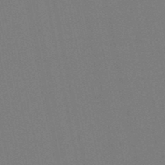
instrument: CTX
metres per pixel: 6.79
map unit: HNb
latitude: -45.8422
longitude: 55.8989
